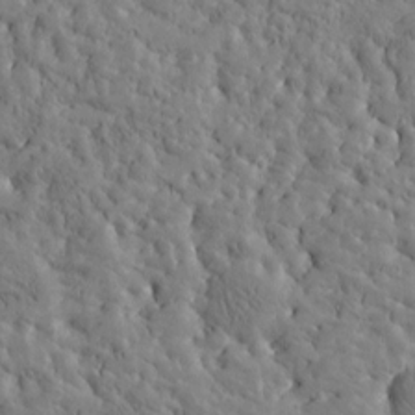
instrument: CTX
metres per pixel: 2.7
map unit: Htu
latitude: -3.3131
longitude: 175.5966
